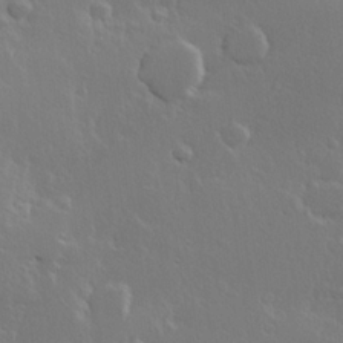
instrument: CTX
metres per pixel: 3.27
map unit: Hve
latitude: 23.6316
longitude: 145.7667
